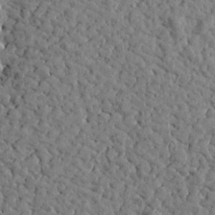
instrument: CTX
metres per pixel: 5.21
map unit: Htu
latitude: -0.4629
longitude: -178.8569
